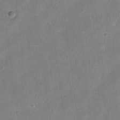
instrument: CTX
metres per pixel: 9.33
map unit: eHh
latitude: 9.1781
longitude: -73.2537
